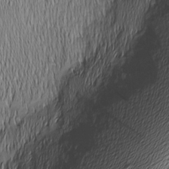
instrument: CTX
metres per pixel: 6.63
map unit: Nhu
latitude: -5.5588
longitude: -150.6301
